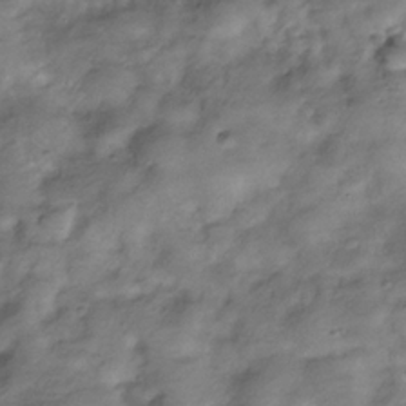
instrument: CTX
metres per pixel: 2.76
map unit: Hve
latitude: -32.2362
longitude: 89.2565
